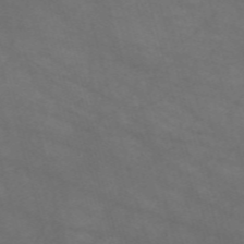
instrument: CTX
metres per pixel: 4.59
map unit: Nve
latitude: -58.7652
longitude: 58.9541
